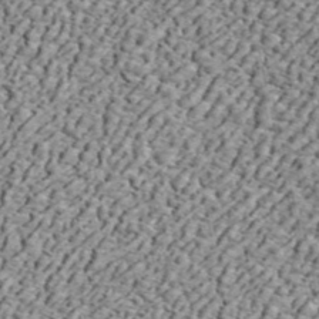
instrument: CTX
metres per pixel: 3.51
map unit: ANa
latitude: 44.9702
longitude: -84.9514
